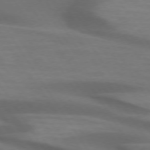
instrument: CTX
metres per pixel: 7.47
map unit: lApd
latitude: 73.7639
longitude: -52.4601
